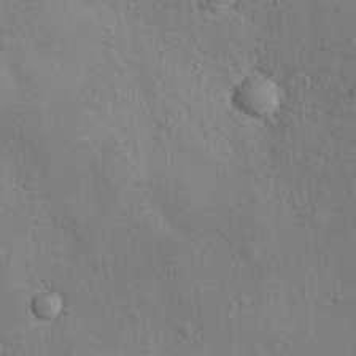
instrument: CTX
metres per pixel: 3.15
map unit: Nhu
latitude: 12.6869
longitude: -26.7246
